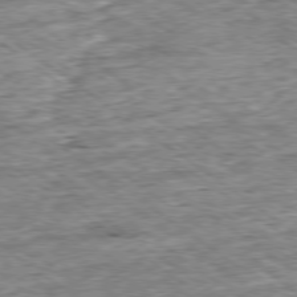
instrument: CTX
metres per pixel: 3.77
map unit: Ap
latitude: -79.0297
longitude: -85.7261
